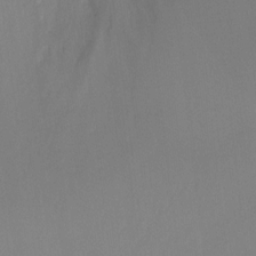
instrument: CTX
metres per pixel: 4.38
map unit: Ht
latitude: -7.1998
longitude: -27.1403
